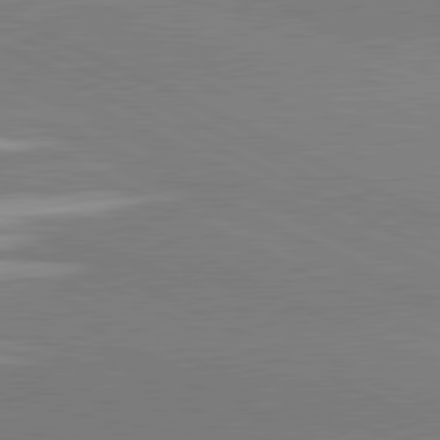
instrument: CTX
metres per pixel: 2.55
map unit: lApd
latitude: 81.4237
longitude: -153.7072
